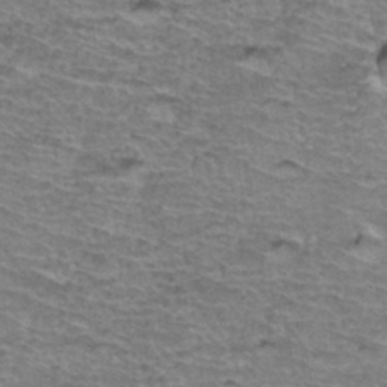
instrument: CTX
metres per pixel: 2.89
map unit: Hto
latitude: 36.9136
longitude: -43.5749
